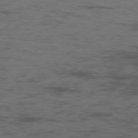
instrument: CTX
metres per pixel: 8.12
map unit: Ap
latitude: -76.2550
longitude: -83.1781
